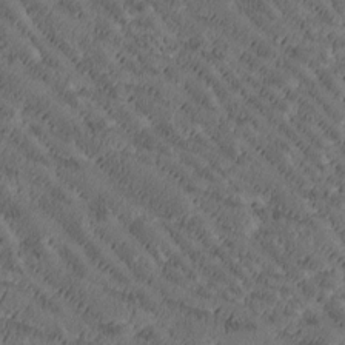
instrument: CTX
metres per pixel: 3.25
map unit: Htu
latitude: -2.7274
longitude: 176.1228
